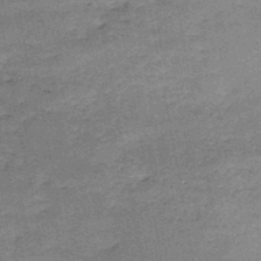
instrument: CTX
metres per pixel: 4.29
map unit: HNb
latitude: -46.9919
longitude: -36.4223
